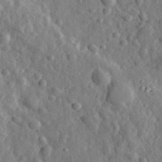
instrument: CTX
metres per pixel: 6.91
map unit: eHh
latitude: 34.9891
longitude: -80.4979
